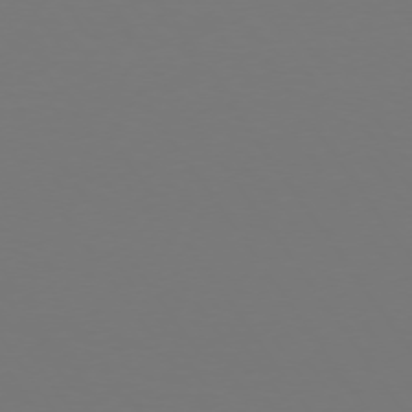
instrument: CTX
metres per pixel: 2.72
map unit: Hpe
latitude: 73.8206
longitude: -123.3104
